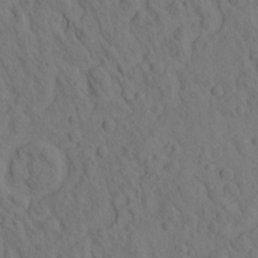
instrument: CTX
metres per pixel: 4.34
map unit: eHh
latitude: -1.4833
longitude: 18.1606
